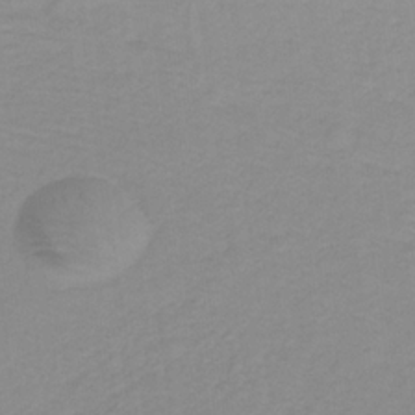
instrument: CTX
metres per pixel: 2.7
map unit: lHb
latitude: -31.8800
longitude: 64.2740
